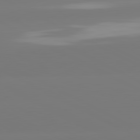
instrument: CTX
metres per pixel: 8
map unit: lApd
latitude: 81.1403
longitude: -156.2144
